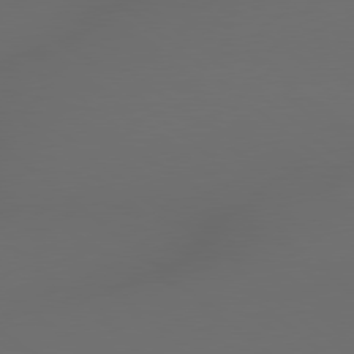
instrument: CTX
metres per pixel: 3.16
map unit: lApd
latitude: 79.0081
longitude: -172.0822
